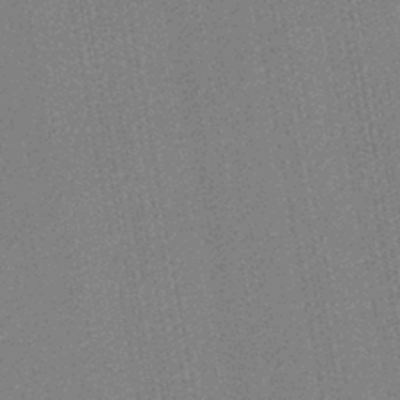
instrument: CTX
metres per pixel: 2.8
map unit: lHb
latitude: -45.0864
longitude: 74.3873
